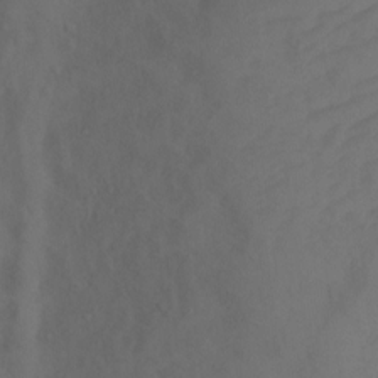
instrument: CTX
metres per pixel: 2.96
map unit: Ht
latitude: 1.4237
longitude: -35.2914
